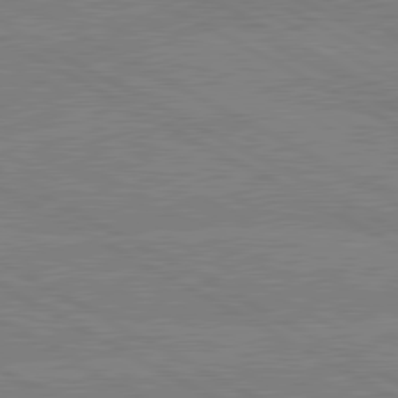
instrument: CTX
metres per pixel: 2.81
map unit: lApd
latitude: 80.4601
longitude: -127.3860
